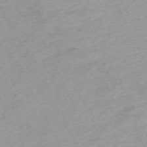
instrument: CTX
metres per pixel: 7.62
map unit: Hpe
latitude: -70.5763
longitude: 14.9731
